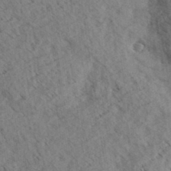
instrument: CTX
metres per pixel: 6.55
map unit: eHh
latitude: 35.2914
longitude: -139.8016
